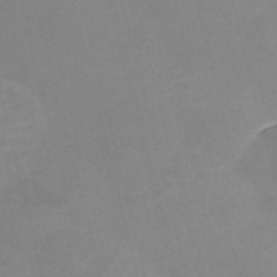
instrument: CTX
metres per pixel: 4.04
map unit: Nve
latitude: -57.1620
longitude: 58.7652
